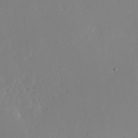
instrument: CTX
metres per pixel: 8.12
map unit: Nhu
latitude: -26.2172
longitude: -72.1956
